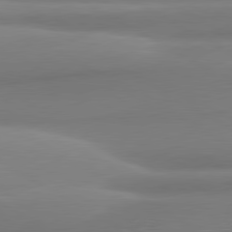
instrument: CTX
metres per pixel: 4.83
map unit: lApd
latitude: 80.4979
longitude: -175.7072
